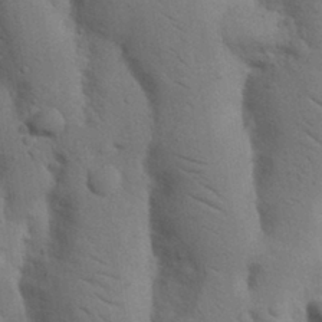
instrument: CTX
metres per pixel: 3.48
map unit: Nhu
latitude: 18.5356
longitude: -75.9906
